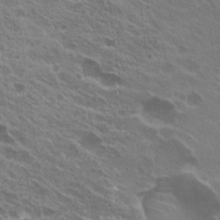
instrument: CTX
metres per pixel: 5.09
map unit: Hto
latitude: 24.7435
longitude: -38.6868
